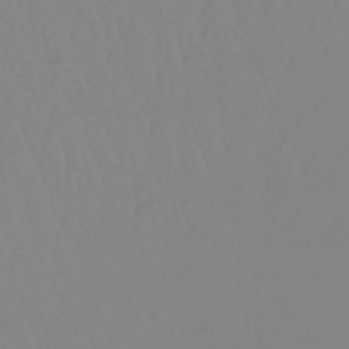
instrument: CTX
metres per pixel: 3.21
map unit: lHb
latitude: -48.8975
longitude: 74.4251
